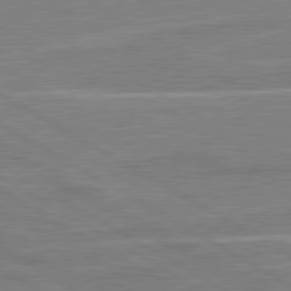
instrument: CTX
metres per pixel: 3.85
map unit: lApd
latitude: 80.8191
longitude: 122.9542
